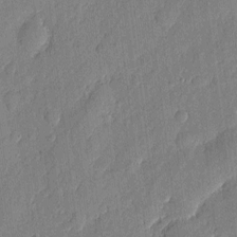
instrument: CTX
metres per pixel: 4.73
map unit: eHh
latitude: 6.1389
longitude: -73.1404
